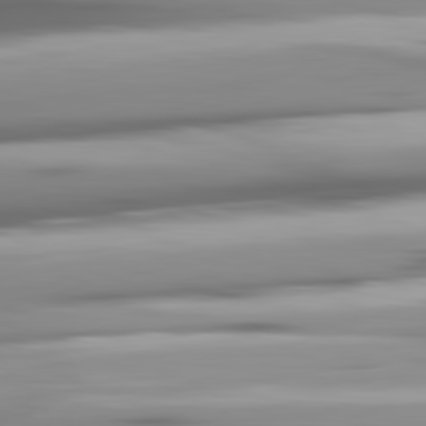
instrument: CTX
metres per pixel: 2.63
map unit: lApd
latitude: 81.6694
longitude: -140.3278
